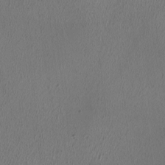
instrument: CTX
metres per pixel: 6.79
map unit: HNhu
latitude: -1.0109
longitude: -0.1389
